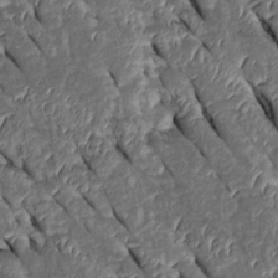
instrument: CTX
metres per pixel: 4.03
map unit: Htu
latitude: 0.7057
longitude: 148.1984
